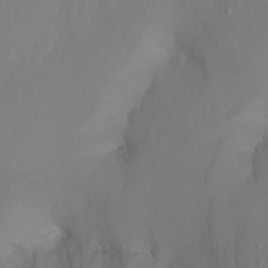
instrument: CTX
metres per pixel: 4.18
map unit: Nhu
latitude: -7.0297
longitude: -82.8002
